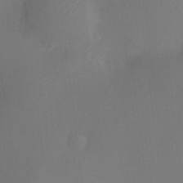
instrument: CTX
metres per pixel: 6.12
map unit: Ht
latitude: -11.9556
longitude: -23.6505
